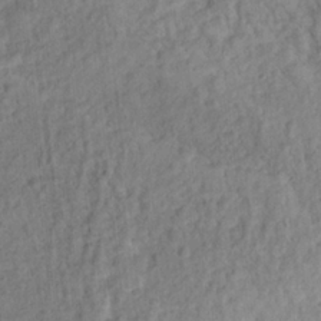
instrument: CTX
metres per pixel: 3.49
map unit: Hto
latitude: 13.8772
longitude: -38.7057
